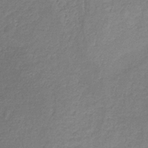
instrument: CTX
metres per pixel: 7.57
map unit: HNb
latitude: -34.2362
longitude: 54.3117
